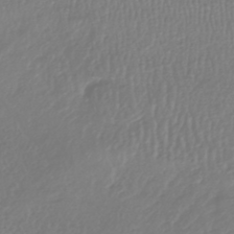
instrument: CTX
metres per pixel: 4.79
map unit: HNhu
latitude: -45.9178
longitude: 99.0675
